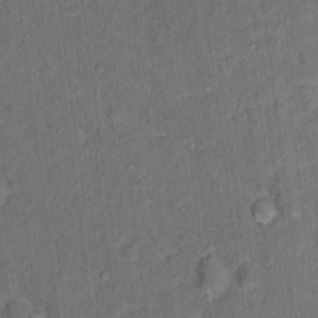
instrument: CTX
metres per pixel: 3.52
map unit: Hto
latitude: 15.4427
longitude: -36.4979
